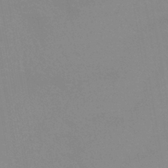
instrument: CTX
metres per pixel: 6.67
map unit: lHb
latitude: -40.0661
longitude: 76.8219
